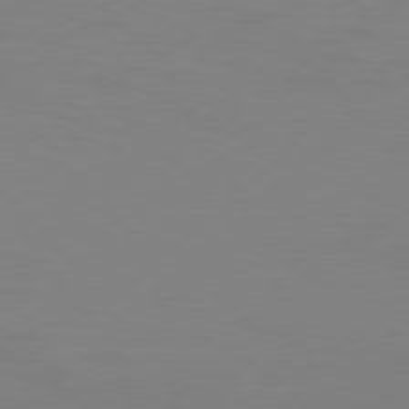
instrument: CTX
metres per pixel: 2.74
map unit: Hpe
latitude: 78.1011
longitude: -127.1781
